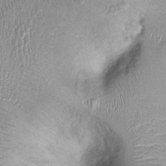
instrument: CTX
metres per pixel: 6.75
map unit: Ht
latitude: -0.8786
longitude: -13.8584
